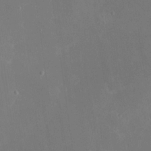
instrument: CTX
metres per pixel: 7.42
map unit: eHh
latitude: 19.9717
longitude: -68.8191
